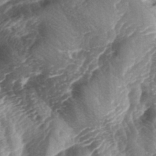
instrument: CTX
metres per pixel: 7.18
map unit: lAa
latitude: -4.3306
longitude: -126.8947
